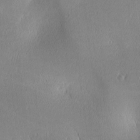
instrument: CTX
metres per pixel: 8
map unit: lAa
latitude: 1.5182
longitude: -117.2726
